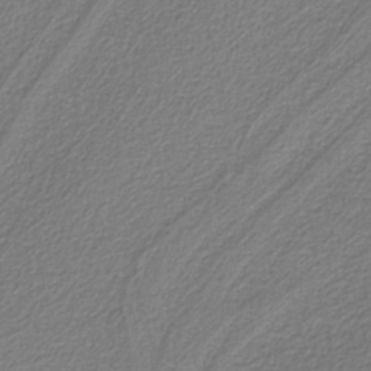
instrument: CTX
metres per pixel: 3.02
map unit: HNb
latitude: -39.5399
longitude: 49.9556
